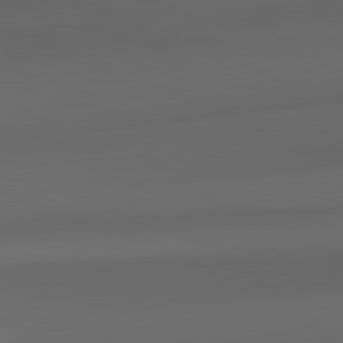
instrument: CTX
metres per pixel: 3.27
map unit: lApd
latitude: 82.1388
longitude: 143.3320
